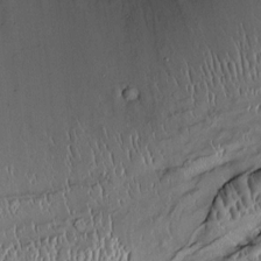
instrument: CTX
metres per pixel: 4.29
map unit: Htu
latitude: 0.4979
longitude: 149.2376
